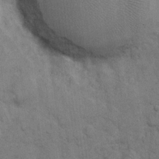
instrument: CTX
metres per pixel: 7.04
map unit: eHh
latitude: 8.1767
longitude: -64.8947
